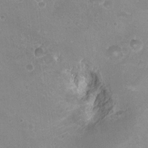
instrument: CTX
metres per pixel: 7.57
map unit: Ht
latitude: 3.3481
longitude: -19.3859
